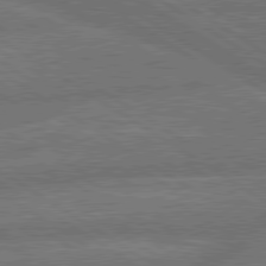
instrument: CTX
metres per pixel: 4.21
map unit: lApd
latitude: 79.9150
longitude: -161.9717
